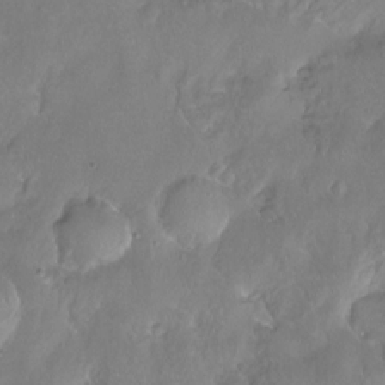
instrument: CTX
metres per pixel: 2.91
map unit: Hto
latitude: -13.6155
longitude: -42.7435
